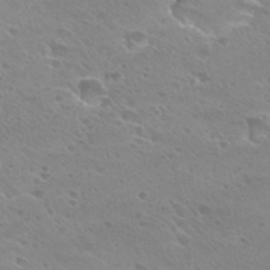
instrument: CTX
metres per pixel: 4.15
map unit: Hto
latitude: 27.9906
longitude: -39.7827
